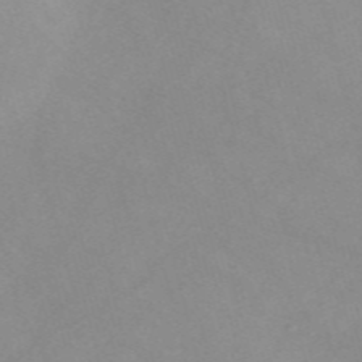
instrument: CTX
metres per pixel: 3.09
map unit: Nve
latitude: -57.5588
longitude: 59.3509
